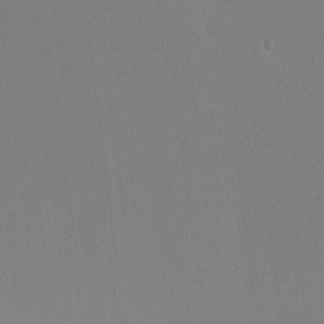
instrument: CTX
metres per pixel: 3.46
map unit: Nhu
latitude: -4.5573
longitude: -80.4034
